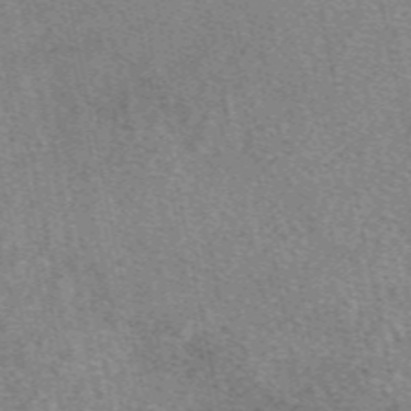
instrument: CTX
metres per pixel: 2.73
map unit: eAb
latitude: 49.3104
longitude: 107.8989
